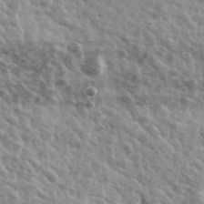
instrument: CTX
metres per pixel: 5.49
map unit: Ave
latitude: 38.8191
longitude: -108.1011
